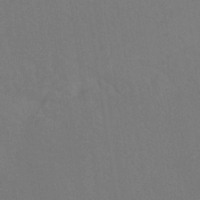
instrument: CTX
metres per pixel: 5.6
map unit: ANa
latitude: -39.3321
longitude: 95.5777
